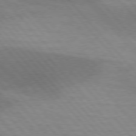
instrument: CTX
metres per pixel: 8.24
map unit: lApd
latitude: 76.2900
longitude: -62.3468
